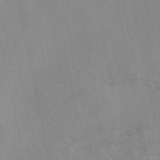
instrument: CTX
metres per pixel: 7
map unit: eAb
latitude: 49.4048
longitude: 104.4629
